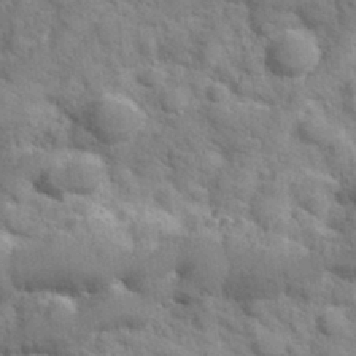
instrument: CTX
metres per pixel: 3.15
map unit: Hve
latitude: 31.8017
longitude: 151.4265
